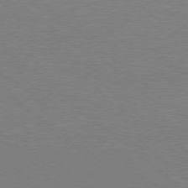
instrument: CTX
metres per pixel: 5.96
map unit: Hpe
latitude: 77.9717
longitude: -172.6301
